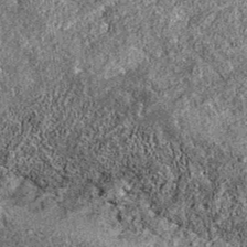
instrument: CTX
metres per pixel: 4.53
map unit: eAb
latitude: 36.1578
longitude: 106.8219
